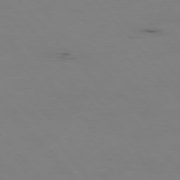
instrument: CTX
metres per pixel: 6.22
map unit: Hpe
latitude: -76.7652
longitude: -19.1403
